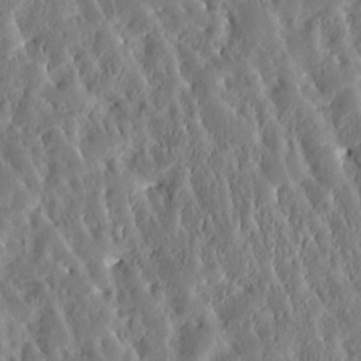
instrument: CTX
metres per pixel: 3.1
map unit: Htu
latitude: -3.6154
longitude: 174.5006
